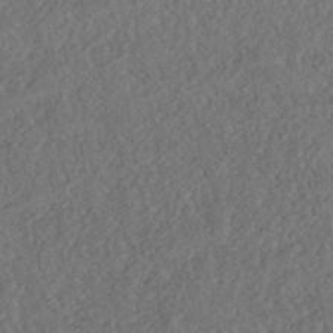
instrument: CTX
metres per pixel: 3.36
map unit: ANa
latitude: -43.3887
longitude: 108.4818
